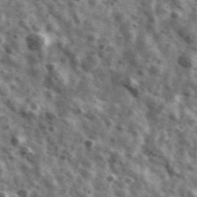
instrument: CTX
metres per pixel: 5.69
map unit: Ave
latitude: 40.9136
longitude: -106.4223
